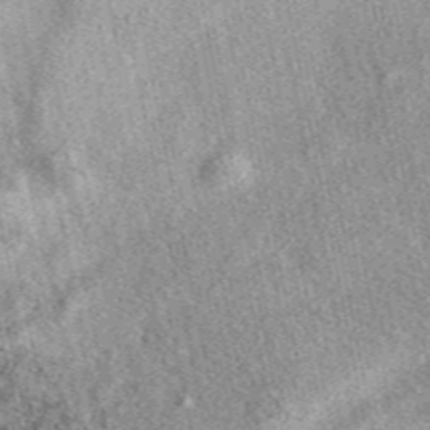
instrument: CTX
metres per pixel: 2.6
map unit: eAb
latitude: 39.6505
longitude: 110.0472
